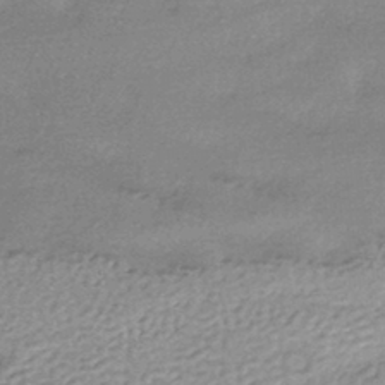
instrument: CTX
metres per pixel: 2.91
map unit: HNhu
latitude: -43.7288
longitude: 93.2565
